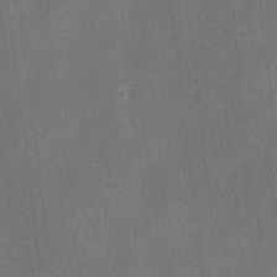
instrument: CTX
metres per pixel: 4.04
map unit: Hto
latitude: 4.8380
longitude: -32.0633
